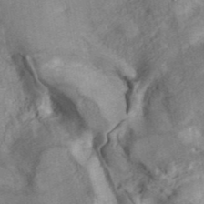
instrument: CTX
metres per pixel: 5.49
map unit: ANa
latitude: 41.6504
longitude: 16.9542
